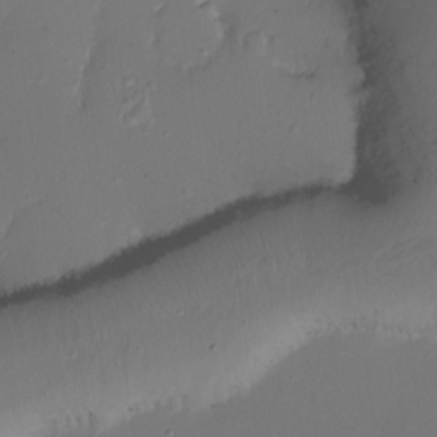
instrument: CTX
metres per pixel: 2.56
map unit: Ht
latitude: -16.5574
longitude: -41.6127
